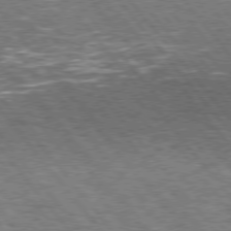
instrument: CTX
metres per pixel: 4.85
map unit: Hpe
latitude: 75.7072
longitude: -140.0255
